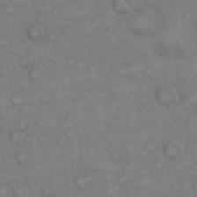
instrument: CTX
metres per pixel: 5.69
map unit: eHh
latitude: 21.4427
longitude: -59.3104
